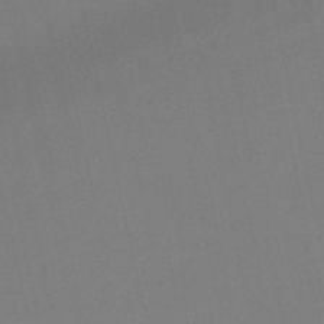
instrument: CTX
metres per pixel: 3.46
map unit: Nve
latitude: -57.6722
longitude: 50.8786
